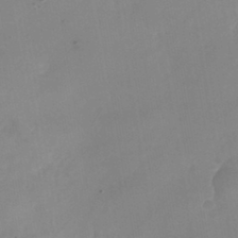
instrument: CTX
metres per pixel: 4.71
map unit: Nhu
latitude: -26.0094
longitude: -69.9150
